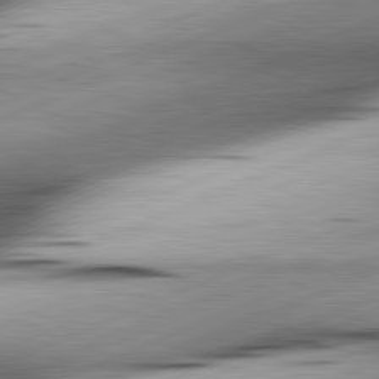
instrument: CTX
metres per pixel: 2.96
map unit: lApd
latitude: 81.8205
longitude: -166.5545
